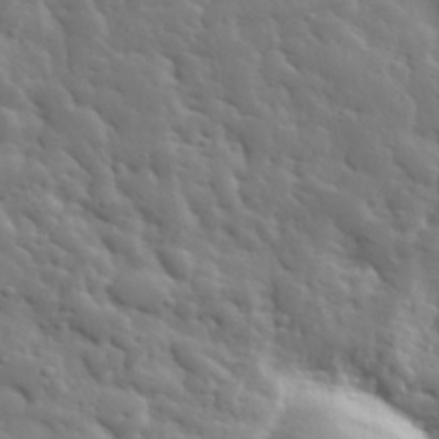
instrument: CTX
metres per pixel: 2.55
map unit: lHvf
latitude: 34.1766
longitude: -82.1577
